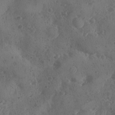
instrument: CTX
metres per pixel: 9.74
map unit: Ave
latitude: -9.4832
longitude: -118.0633
